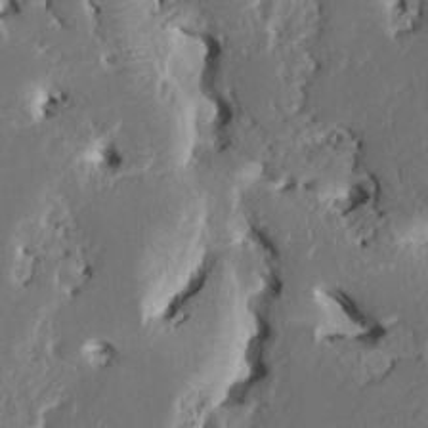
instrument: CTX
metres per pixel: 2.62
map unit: HNhu
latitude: 5.3671
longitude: -5.1025
